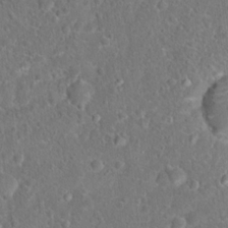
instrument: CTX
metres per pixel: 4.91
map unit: Hto
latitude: 17.2537
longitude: -41.4993
